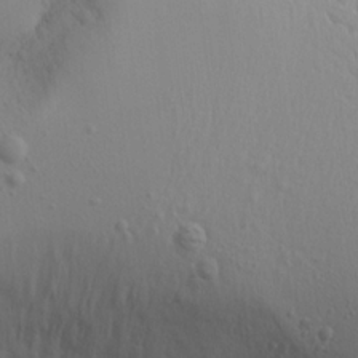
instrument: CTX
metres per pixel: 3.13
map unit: Aa
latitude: 18.5923
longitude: -142.0822
